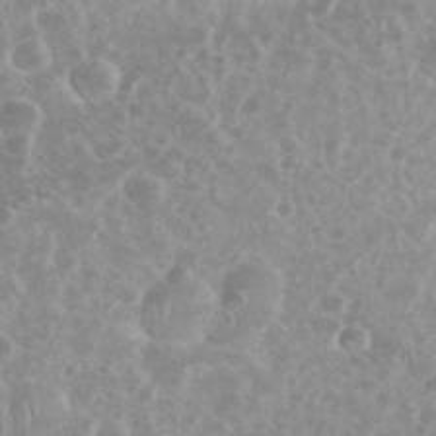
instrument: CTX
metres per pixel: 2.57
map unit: eHh
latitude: 35.1592
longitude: -61.7638
